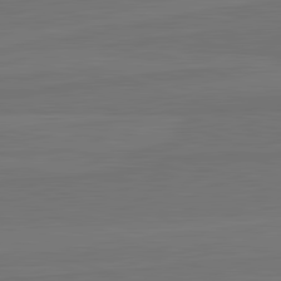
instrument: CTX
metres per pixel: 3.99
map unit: lApd
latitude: 82.6301
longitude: 164.5952
